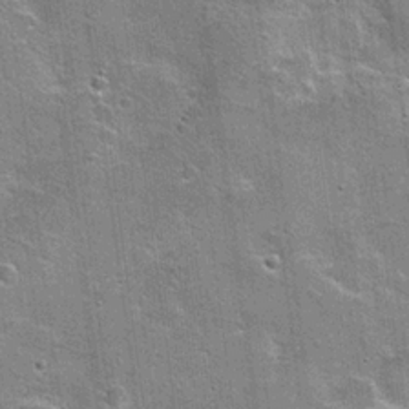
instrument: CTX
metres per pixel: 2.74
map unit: Hto
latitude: 20.2901
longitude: -49.3482
